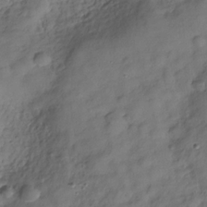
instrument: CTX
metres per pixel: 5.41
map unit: Hve
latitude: -29.4077
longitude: 93.5966
